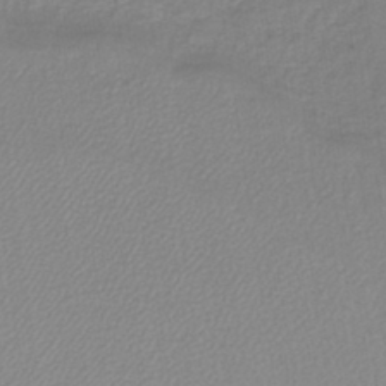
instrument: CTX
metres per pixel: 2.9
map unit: lHb
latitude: -40.5951
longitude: 64.0661
